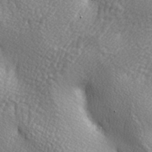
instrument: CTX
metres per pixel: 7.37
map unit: lAa
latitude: -5.1431
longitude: -121.9528
